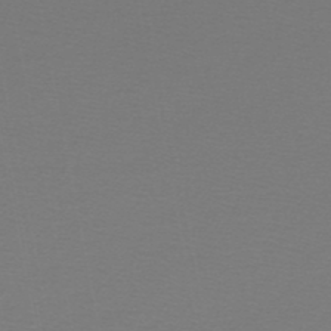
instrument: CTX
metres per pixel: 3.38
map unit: lHb
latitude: -47.0675
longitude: 64.4629
